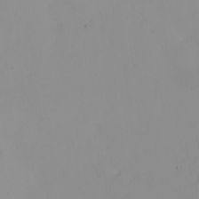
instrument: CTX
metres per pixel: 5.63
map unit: eHh
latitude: -5.2754
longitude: -80.4412
